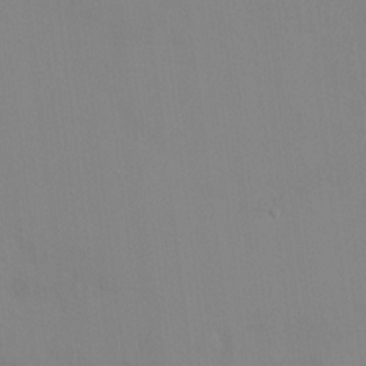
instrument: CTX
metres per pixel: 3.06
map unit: HNhu
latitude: 7.1025
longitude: 1.9745
